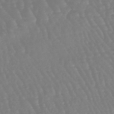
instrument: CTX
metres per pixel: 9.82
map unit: eHb
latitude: -46.1039
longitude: 79.4643
